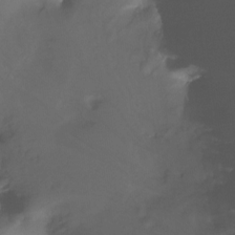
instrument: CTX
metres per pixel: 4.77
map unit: Ht
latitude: -14.9542
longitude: -48.8380
